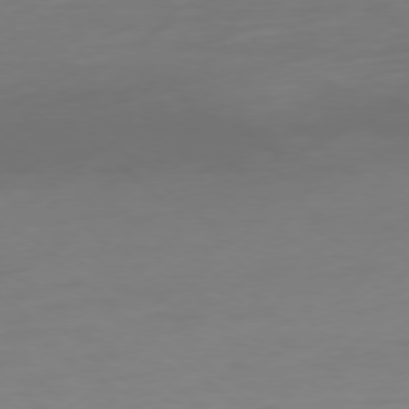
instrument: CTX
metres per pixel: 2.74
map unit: Ap
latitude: -78.3117
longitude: -67.6316
